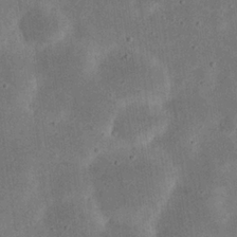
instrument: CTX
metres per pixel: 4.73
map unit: eHh
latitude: 23.8583
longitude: -68.9325
